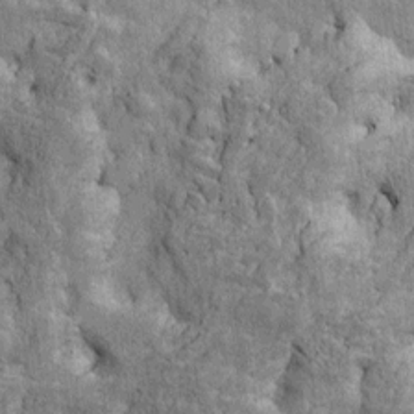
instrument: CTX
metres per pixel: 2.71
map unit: Htu
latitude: -4.1039
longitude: 156.8408
